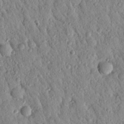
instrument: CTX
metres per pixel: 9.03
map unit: Nhu
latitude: 21.7639
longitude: -77.5749
